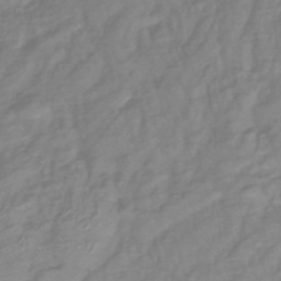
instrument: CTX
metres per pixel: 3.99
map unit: lHb
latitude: -42.1794
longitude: 77.5210
